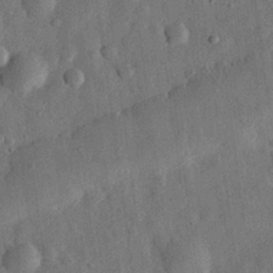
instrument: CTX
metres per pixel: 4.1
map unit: eHh
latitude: 31.8017
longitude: -75.3104
